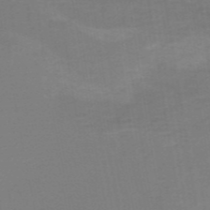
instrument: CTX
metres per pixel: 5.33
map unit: HNb
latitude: -54.6708
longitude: -48.8758
